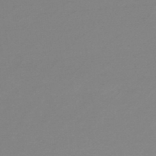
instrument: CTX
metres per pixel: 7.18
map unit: lHb
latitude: -48.1795
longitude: 65.8989
